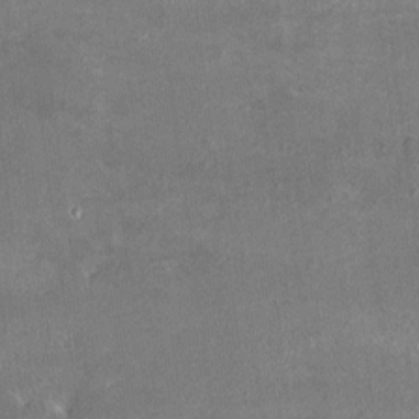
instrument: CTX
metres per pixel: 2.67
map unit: HNhu
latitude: 5.8205
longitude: 3.4643
